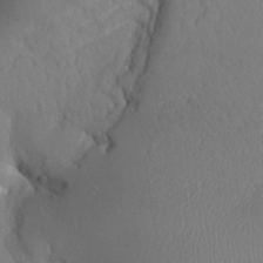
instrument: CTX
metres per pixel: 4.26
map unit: Aa
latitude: 30.8947
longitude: -141.6504
